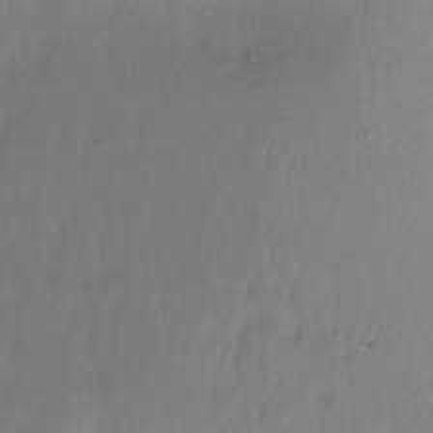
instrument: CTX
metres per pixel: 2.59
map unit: Ht
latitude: -15.0487
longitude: -44.9513
